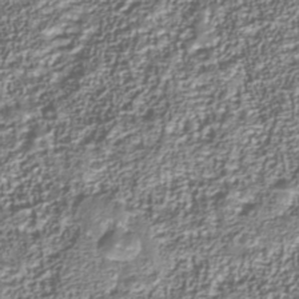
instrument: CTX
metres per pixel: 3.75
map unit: Nhu
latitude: -40.0283
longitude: -85.9717
